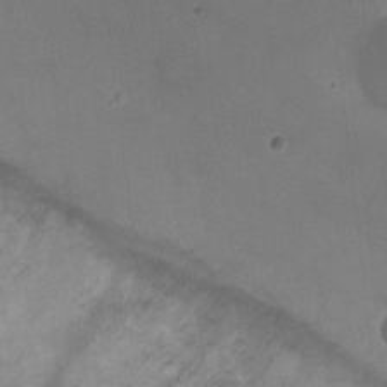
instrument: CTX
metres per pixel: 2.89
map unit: Ht
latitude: -2.9919
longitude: -20.1578
